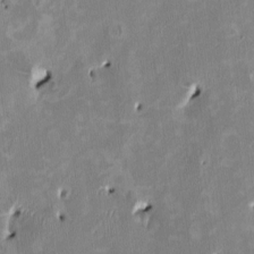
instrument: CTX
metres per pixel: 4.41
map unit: HNhu
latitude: 2.2522
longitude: -4.4412
